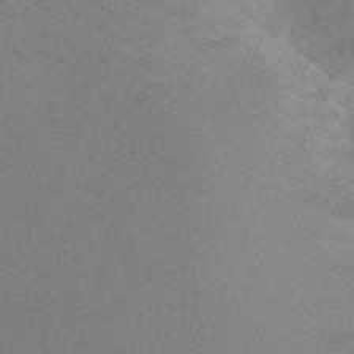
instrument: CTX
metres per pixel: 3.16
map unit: Ht
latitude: -2.1605
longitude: -33.9528
